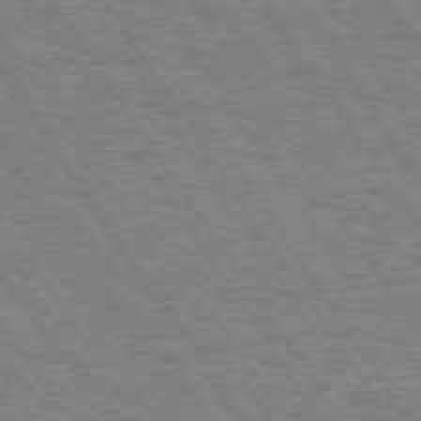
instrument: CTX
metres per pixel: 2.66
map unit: Hpe
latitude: 73.8584
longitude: -138.4979
